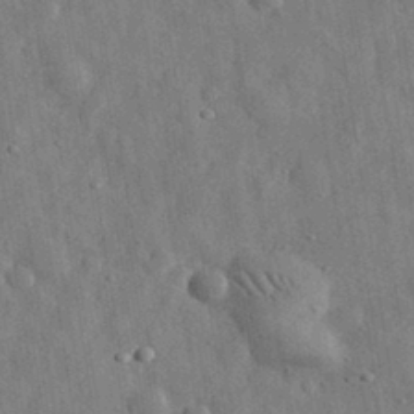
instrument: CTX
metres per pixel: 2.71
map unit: eHh
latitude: 31.6883
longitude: -74.2900
